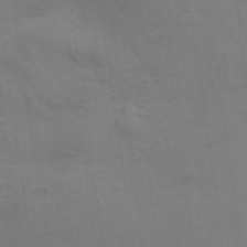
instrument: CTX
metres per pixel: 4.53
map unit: Aa
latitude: 29.8772
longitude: -135.0080
